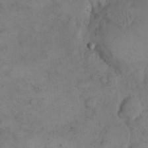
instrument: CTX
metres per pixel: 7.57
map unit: eHh
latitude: 14.7247
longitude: -67.6505
